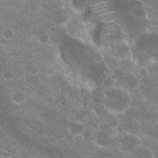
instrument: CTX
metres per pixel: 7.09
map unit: Hto
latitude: 23.4615
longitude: -38.6301
